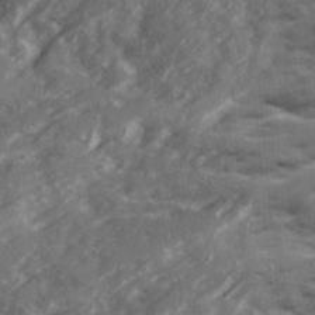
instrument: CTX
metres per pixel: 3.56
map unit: Ave
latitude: 19.2915
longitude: -130.2334
